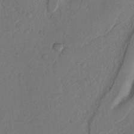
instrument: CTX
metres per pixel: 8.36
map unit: Nhu
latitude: 19.3670
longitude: -76.8002
